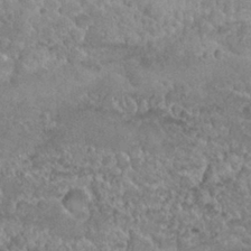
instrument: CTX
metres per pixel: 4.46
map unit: Nhu
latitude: 29.7072
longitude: -53.6694
